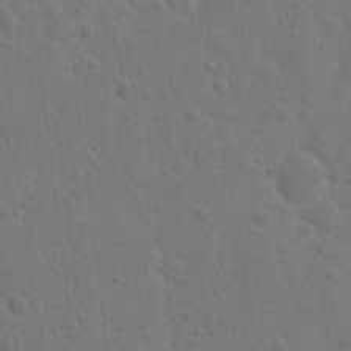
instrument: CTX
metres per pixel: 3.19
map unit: Hto
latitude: 23.3482
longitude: -47.8773
